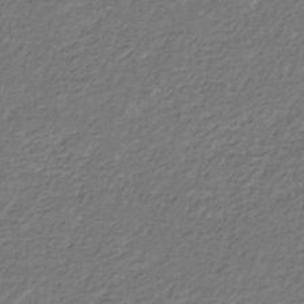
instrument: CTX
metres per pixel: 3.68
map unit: eHb
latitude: -30.8408
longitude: 69.6910
